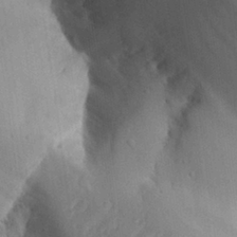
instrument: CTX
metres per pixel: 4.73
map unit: Aa
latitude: 27.4238
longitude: -129.1214
